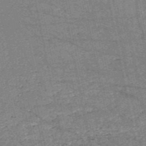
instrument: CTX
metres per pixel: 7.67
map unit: HNb
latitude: -53.9178
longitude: -40.0255
